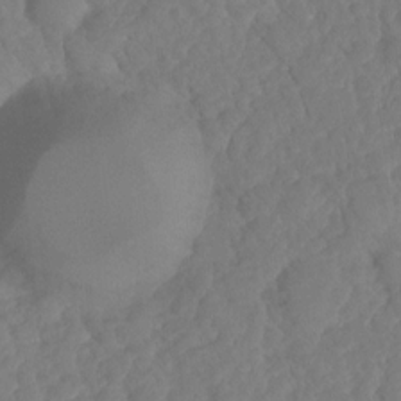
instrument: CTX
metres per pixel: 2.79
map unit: HNhu
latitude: -25.0297
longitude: 50.0850
